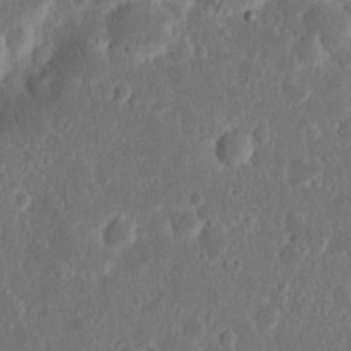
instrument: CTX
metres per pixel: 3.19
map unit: Nhu
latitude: 13.8017
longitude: -73.8962
